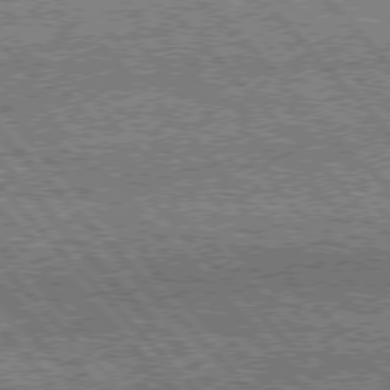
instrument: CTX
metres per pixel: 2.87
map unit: Hpe
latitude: 76.0822
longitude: -138.6490
